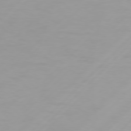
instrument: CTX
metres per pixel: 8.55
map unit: Hpe
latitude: 77.1781
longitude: -163.1970
